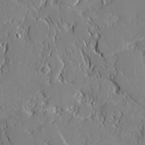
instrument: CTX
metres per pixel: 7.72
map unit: Ave
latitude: 19.8394
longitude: -127.7261
